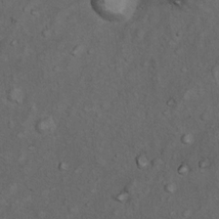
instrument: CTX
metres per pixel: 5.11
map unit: Nhu
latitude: 9.9150
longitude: -23.8772
